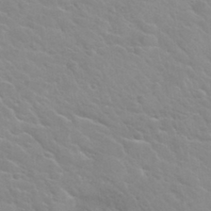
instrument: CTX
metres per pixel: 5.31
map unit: Hto
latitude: 32.5357
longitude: -50.8191
